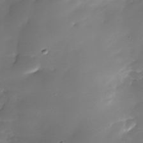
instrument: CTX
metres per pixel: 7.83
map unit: Nhe
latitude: -37.0297
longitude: -117.3860
